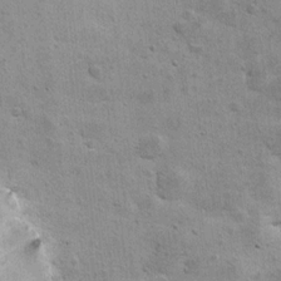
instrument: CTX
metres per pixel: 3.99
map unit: Hto
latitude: 11.4427
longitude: -36.9702
